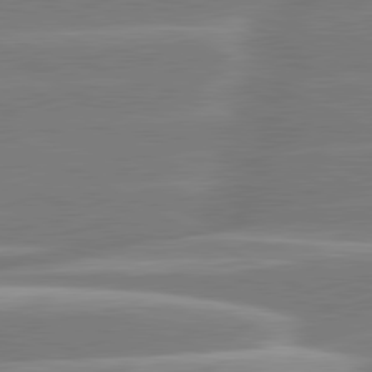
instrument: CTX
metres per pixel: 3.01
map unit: lApd
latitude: 80.8380
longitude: -128.7246
